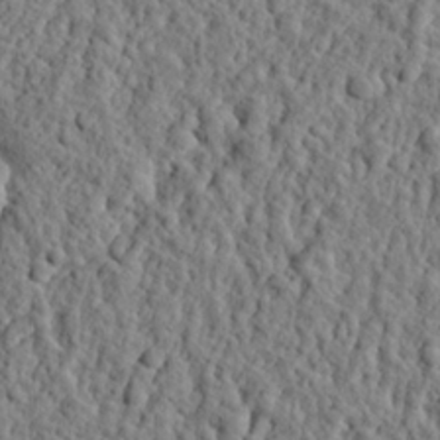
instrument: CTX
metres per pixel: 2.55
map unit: eHh
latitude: 25.9906
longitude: -78.4979
